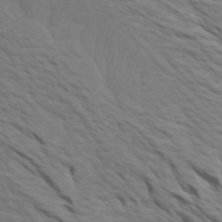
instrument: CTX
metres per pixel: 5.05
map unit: Htu
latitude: -6.6140
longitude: -70.0633
